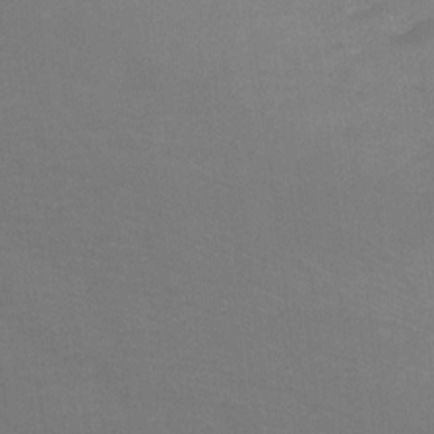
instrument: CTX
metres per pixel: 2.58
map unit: Ht
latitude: -8.8597
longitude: -35.2537
